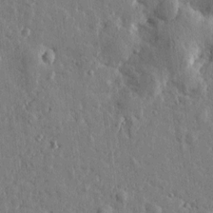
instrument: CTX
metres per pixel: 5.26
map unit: Htu
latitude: 0.8569
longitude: -178.2145
